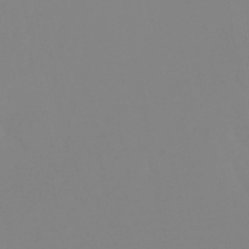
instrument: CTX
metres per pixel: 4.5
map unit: lHb
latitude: -48.9542
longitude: 74.4818
